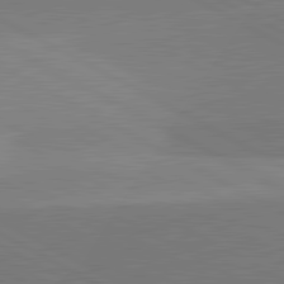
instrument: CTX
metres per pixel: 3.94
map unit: lApd
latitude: 81.8394
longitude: 134.5007
